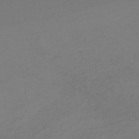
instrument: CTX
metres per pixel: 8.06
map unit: HNb
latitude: -47.4832
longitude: 55.6155
